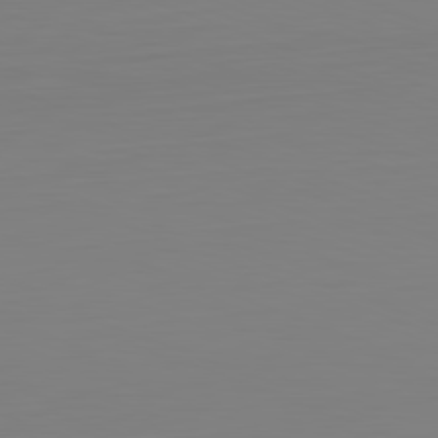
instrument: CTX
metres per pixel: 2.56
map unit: Hpe
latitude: -82.0850
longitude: 8.9919
